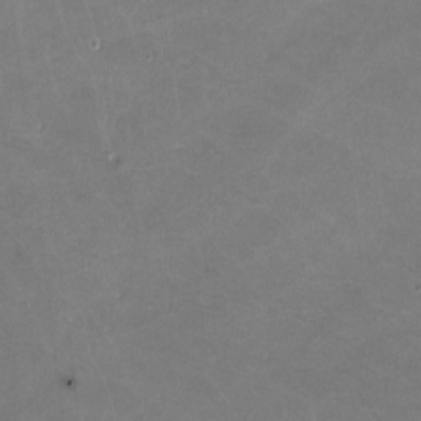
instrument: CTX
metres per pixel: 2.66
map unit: lHvf
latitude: -11.3888
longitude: -103.0647
